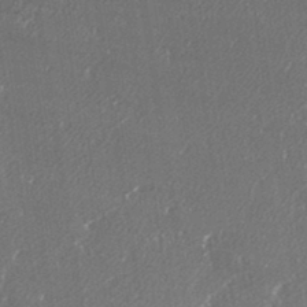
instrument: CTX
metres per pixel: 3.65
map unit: eHh
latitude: 34.5923
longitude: -132.8191
